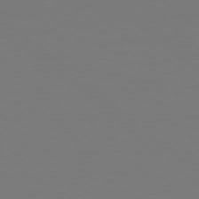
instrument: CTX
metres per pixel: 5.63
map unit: Hpe
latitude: 78.3090
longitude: 177.6344
